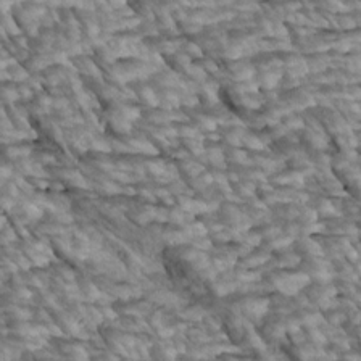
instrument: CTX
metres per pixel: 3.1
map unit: Htu
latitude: 2.3278
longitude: 143.6721
